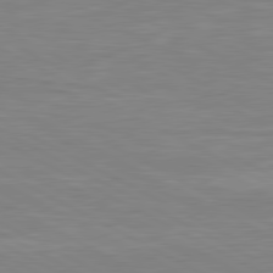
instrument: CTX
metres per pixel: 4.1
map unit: lApd
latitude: 80.7435
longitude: 170.8030
